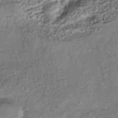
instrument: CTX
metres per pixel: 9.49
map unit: HNhu
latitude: -40.5951
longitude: 107.7667
